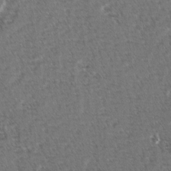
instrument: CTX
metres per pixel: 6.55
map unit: lAvf
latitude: -2.5951
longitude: -113.3859
